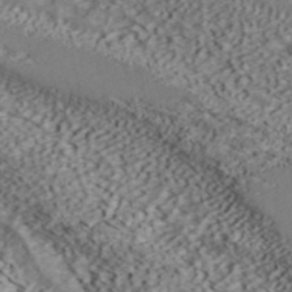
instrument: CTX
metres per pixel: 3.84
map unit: ANa
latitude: 41.0269
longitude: 54.7085
